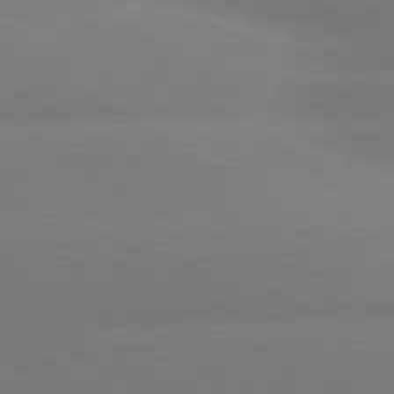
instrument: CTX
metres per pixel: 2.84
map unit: lApd
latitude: 80.4412
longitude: -146.2523
